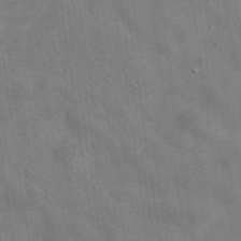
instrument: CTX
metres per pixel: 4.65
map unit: eAb
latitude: 34.5923
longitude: 110.1039
